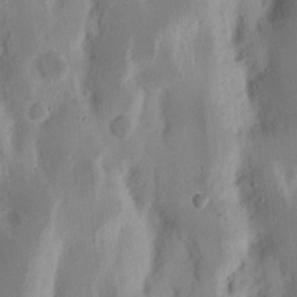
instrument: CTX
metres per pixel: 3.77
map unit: Nhu
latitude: 16.5168
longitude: -73.9906
